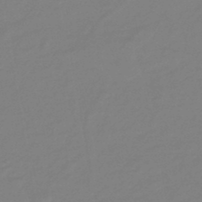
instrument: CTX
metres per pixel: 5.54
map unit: eHb
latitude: -45.7100
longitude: 88.3306
